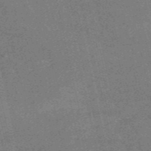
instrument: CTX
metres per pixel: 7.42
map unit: HNb
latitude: -54.6519
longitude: -40.4034
